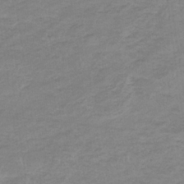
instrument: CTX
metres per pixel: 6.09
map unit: eHb
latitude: -33.4833
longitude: 68.6707
